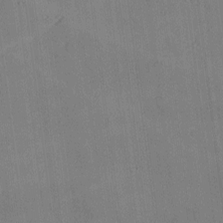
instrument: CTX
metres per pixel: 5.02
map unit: Nhu
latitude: 0.1766
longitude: -77.2348
